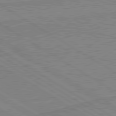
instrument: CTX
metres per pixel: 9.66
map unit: lApd
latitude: 80.3089
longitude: 169.6910
